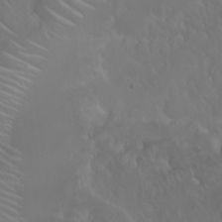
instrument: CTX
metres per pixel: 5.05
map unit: Nhu
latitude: 23.0836
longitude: -64.3467
